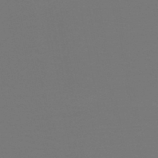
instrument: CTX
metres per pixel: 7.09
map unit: HNb
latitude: -47.2376
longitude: -44.1766
